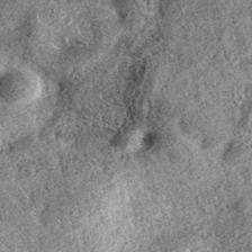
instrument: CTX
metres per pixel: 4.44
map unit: eAb
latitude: 37.4237
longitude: 110.7274
